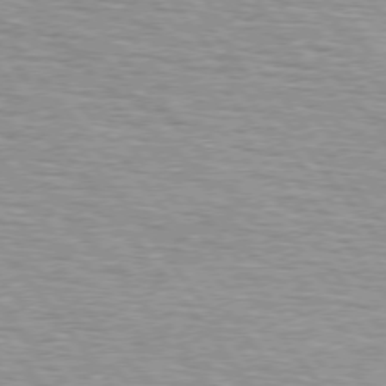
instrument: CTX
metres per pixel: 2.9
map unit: lApd
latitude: 74.9892
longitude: -75.9717
